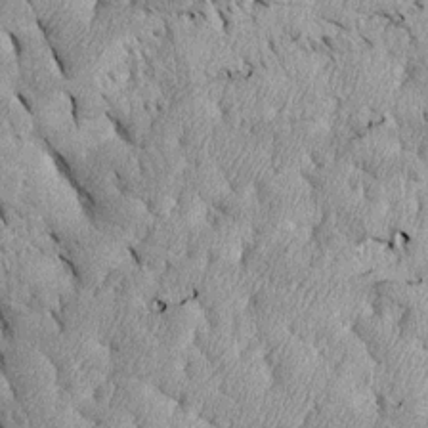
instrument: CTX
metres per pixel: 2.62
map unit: Htu
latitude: -2.3873
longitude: 151.7288
